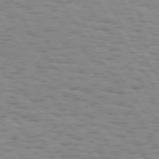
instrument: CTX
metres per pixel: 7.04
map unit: Hpe
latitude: 73.2915
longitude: -132.3089
